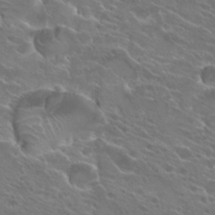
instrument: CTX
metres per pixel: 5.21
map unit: Hto
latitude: 24.7435
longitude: -37.9906
